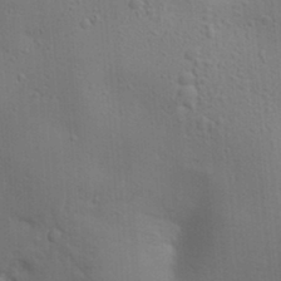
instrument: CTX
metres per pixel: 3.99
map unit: lAa
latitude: 18.2711
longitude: -139.0269
